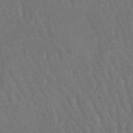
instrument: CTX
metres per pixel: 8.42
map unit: lHb
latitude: -47.2376
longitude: 77.0297
